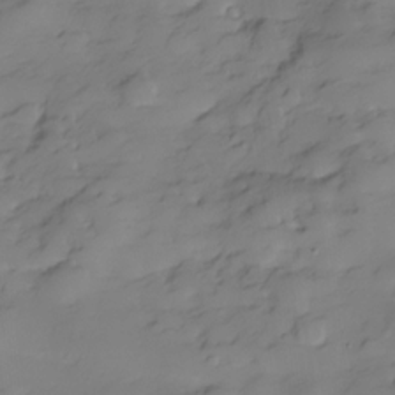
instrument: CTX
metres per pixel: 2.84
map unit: Hve
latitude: -29.0109
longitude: 91.1243
